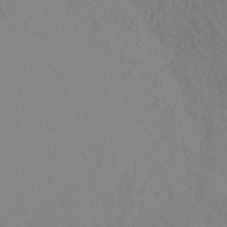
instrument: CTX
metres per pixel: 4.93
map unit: ANa
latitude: 39.5749
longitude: 28.9731
